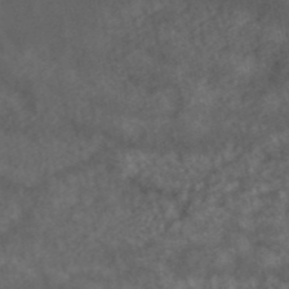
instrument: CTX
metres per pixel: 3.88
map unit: ANa
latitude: 42.7813
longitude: 24.7085
